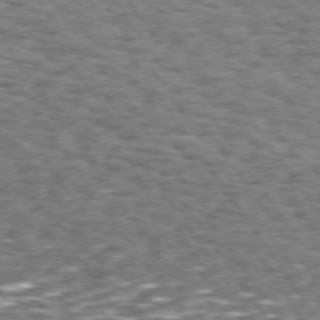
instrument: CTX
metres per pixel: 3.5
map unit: Hpe
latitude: 73.6127
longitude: -131.2915
